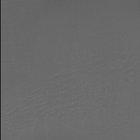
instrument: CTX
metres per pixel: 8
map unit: Aa
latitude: -7.7477
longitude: -77.9906
